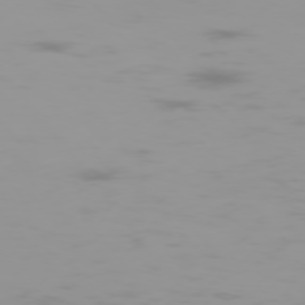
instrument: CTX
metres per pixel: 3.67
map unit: Hpe
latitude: -75.2187
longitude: -20.8380
